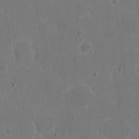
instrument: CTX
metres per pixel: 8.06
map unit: eHh
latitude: 6.4979
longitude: -67.0836
